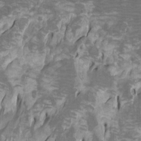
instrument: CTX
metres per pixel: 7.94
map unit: Htu
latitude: -7.3131
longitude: -48.8380
